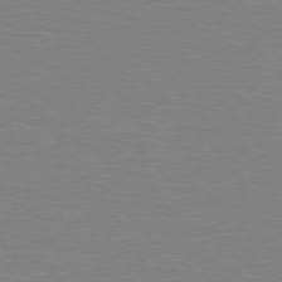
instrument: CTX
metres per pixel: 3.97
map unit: lApd
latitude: 75.8205
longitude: -80.9136
